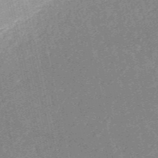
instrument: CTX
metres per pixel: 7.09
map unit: HNb
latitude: -54.4818
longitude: -40.4601
